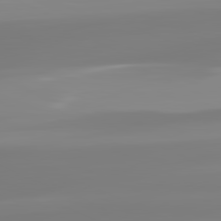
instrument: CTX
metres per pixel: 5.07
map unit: lApd
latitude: 81.7450
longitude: -148.8758
